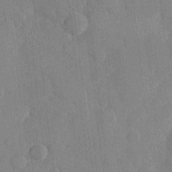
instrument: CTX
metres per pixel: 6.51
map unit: Hve
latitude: 25.9150
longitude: 148.8786
